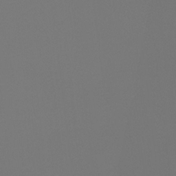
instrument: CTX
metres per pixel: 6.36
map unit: Ht
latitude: -4.5384
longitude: -61.8961
